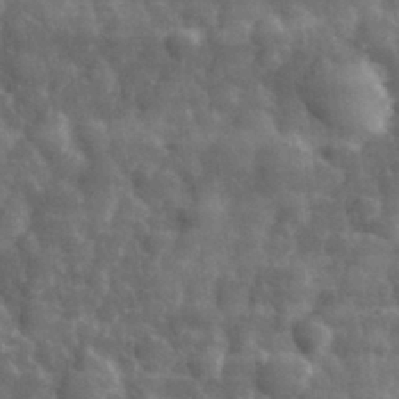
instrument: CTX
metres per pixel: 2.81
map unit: eHh
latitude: 32.1389
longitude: -72.0255
